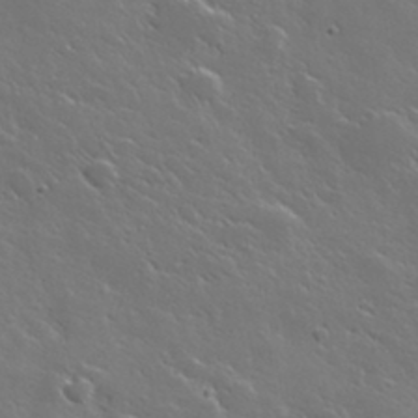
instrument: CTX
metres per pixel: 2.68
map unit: lHvf
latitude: 35.8205
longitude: -91.4237
